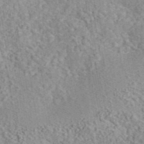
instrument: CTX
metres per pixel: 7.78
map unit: eAb
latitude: 44.0822
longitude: 117.1998
